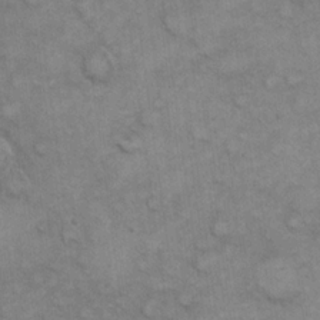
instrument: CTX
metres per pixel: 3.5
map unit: eHh
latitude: 22.1578
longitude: -59.4238
